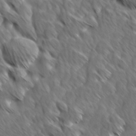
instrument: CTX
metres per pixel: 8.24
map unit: Ave
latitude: 8.9136
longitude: -105.8395
